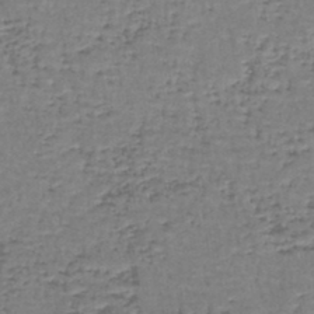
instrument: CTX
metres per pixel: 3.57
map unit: lHb
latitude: -44.5007
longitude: 58.3684
